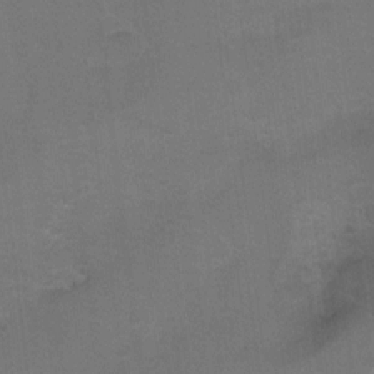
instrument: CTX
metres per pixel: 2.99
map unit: Hto
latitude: 2.9891
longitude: -32.8191
